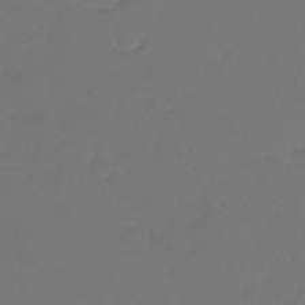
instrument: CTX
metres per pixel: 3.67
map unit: Nhe
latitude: -33.2565
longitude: -92.8758
